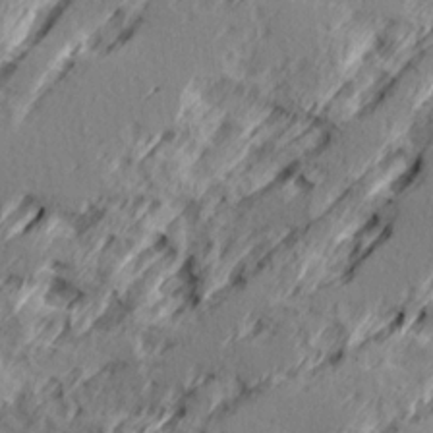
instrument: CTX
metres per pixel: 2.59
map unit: Ave
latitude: 16.2900
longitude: -138.1011
